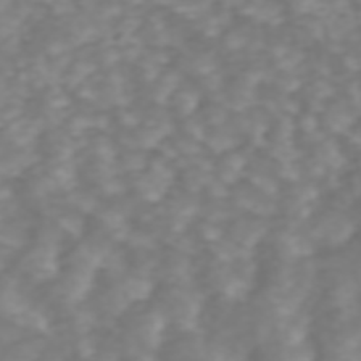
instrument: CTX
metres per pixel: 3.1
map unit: ANa
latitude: 44.8758
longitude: 22.0661
